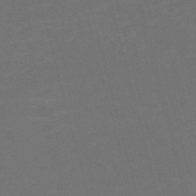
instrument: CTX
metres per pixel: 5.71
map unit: Nve
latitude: -59.2564
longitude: 58.1605
